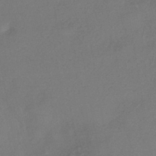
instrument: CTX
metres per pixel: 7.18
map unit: eHh
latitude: -42.2172
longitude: 120.6518
